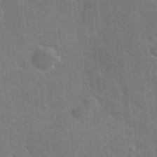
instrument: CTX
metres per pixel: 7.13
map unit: lHvf
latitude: 36.4601
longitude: -91.0647
